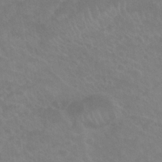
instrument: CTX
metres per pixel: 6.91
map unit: Nhu
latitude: 26.9703
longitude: -54.4979
